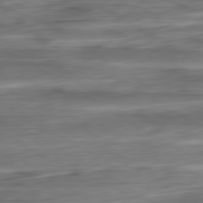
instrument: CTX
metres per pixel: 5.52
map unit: Ap
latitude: -80.9731
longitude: -68.5924
